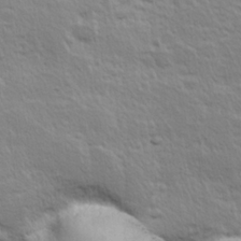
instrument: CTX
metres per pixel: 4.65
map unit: Hve
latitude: 24.4601
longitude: 144.6896
